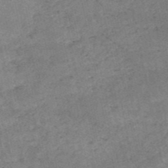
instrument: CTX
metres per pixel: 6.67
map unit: HNb
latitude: -52.3684
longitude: -39.1403
